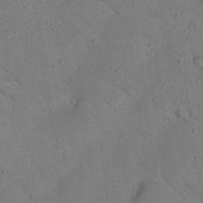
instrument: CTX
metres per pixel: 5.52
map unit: Nhu
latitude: 24.7813
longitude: -74.1200
